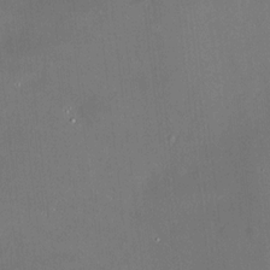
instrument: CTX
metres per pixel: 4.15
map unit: HNhu
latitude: 8.6113
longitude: 9.0108
